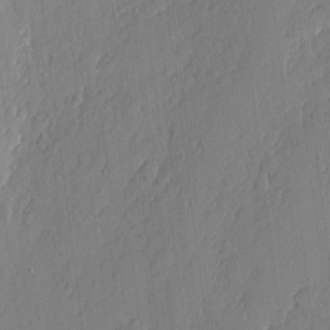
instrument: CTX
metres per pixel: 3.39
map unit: eHh
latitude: 3.9528
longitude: -76.2333
